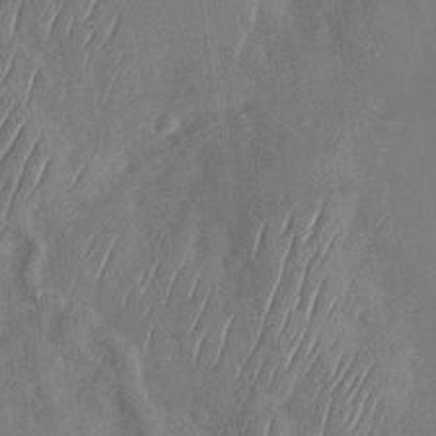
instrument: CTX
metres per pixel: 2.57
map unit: Nhu
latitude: -29.2943
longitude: -58.3089
